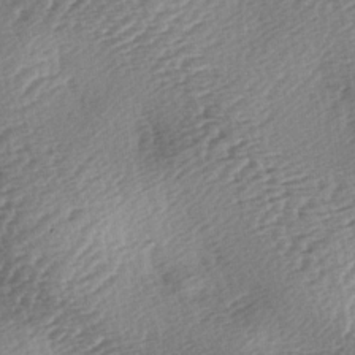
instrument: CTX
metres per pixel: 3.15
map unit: lAa
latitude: -3.2564
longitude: -126.8191
